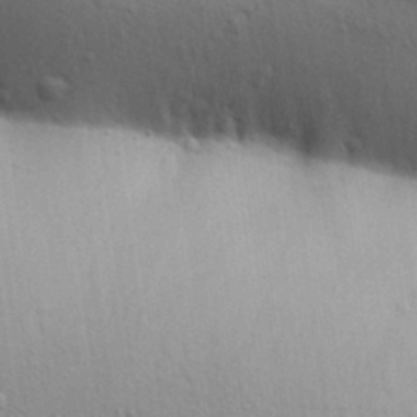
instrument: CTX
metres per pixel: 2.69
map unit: Aa
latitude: 29.8772
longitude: -147.6127
